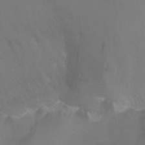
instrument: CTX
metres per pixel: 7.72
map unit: Ht
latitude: -6.2739
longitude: -34.7624
